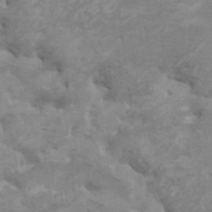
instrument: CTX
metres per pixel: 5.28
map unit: HNhu
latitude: 2.7813
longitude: -1.9339
